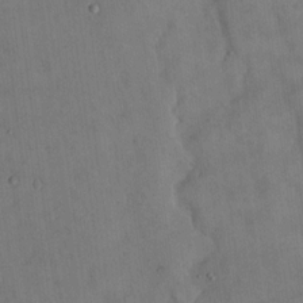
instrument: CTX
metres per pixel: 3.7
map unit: Hto
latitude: 13.6694
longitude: -59.8961
